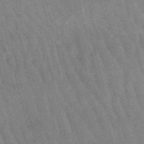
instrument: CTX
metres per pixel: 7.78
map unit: lHb
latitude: -48.6519
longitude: 76.4818
